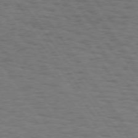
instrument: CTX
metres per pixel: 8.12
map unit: Hpe
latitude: 74.8758
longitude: -135.8772
